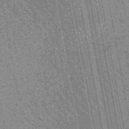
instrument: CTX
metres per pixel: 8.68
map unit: lHb
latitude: -48.3118
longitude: 73.9178
